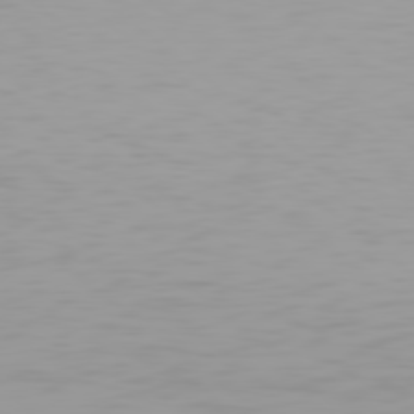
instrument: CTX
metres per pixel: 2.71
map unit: Hpe
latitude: 78.3090
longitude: -145.9717
